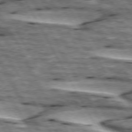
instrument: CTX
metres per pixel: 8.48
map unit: lApd
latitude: 74.3278
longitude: -55.7072
